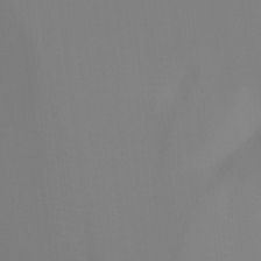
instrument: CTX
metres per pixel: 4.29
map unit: Ht
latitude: -10.4629
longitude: -39.7261
